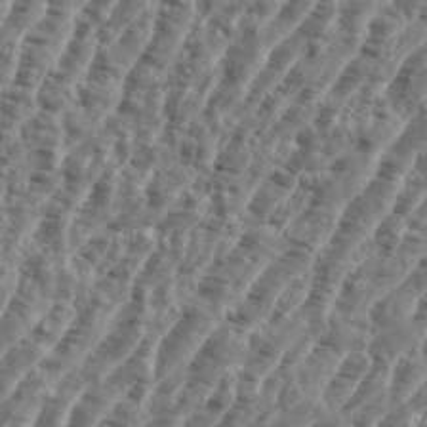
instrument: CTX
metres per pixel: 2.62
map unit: eHh
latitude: 35.7827
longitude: -135.3292
